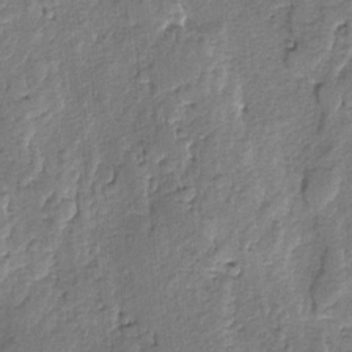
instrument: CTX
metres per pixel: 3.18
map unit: lAvf
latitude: -5.3698
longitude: -113.5938
